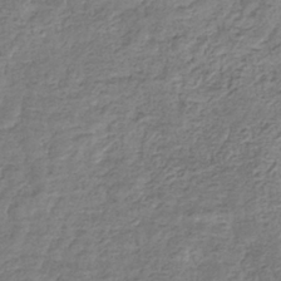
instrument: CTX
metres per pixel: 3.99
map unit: eHb
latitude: -34.8030
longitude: 77.5588
